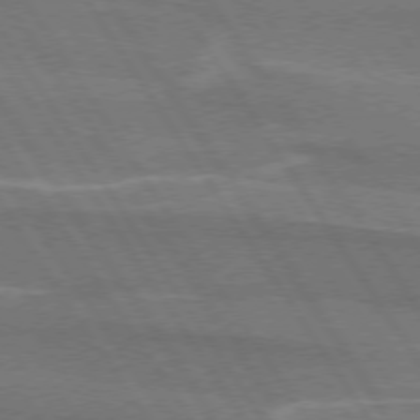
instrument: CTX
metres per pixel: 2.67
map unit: lApd
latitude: 74.3467
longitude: -66.2711
